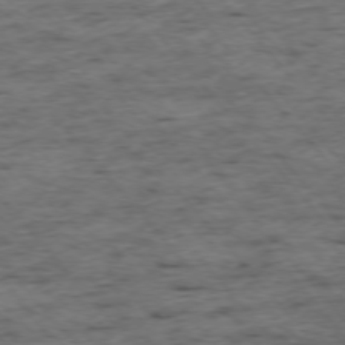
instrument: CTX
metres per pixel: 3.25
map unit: Ap
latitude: -75.7289
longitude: -90.1767
